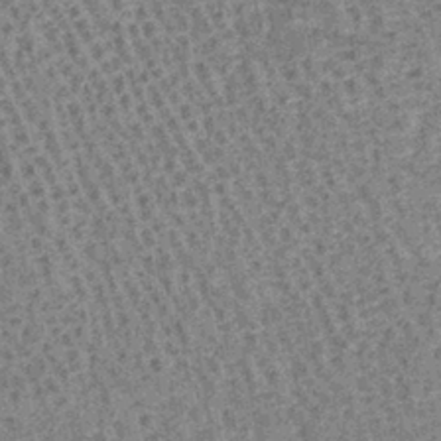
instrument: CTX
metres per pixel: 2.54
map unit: lHb
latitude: -40.7841
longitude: 58.0849
